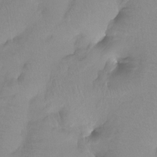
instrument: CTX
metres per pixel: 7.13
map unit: Htu
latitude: -13.9556
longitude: -46.0255
